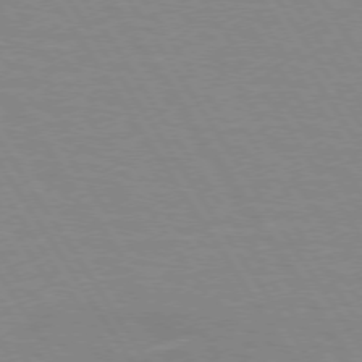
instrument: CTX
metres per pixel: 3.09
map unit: lApd
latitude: 73.7072
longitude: -56.4601
